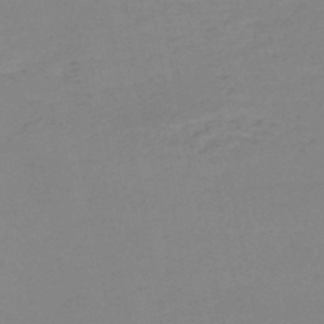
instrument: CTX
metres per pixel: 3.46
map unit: HNb
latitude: -51.7289
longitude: -52.4979
